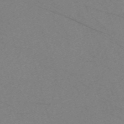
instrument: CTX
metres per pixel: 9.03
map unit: Nve
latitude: -58.2928
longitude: 61.4454
